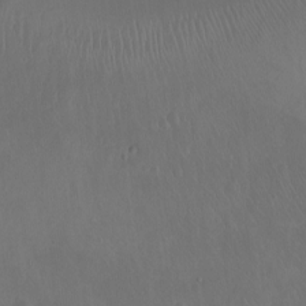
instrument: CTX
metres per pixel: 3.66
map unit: Nhu
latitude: -12.1417
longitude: -41.6315
